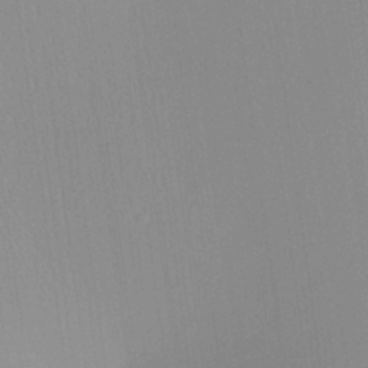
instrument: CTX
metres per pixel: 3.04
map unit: Aa
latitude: 25.1592
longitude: -137.4238
